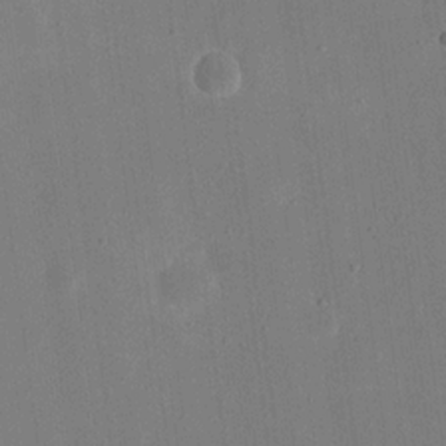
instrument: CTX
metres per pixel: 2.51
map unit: eHh
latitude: 19.6694
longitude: -69.7261
